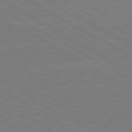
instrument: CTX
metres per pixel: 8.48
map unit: lApd
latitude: 80.6679
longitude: -126.4223
